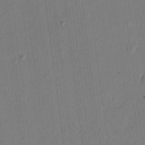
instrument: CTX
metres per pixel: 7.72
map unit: eHh
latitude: 15.7828
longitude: -69.3860
